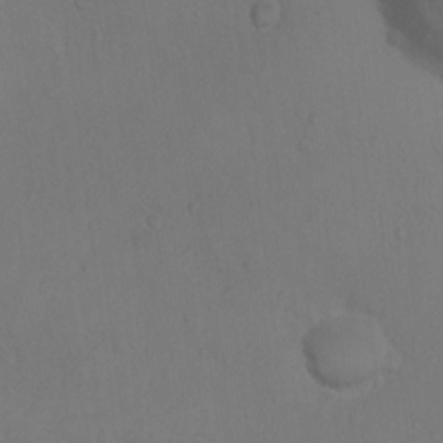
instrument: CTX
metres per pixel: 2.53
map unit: Nhu
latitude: 12.6113
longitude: -27.7828
